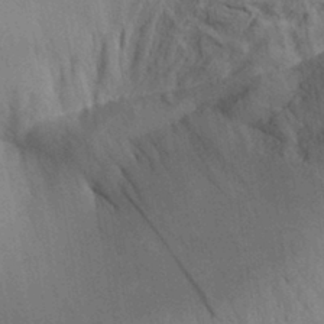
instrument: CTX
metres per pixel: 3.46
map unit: Aa
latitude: 29.1781
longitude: -146.7813
